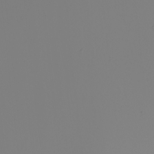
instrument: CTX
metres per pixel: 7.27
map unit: Nhu
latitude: -5.4076
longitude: -95.7261
